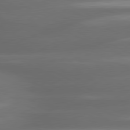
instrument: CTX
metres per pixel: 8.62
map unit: lApd
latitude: 80.5357
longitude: -141.7638
